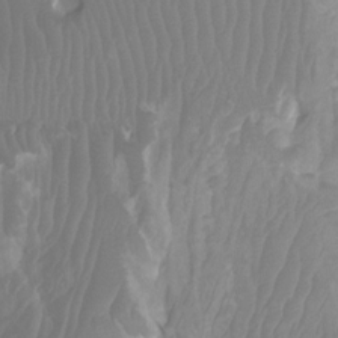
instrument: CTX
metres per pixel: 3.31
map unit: Ht
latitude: -2.2739
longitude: -17.8961
